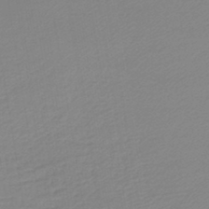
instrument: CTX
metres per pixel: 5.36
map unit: lHb
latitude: -44.3495
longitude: 60.2551
